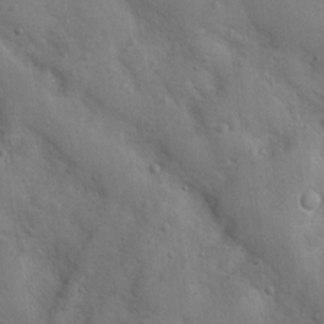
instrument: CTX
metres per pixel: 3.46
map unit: Nhu
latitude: 13.3293
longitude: -27.2348
